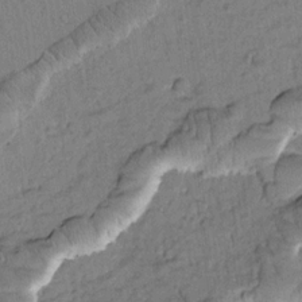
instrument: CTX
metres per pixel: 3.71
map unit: Htu
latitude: -2.1416
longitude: 172.9542
